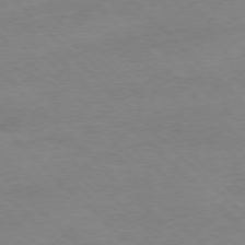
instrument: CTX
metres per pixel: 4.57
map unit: Ap
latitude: -77.7100
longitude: -87.1970
